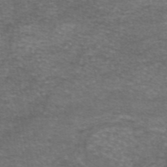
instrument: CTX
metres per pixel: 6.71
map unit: eAb
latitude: 46.0444
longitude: 103.0486
